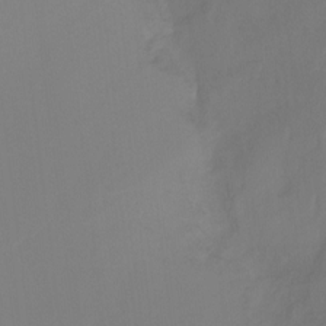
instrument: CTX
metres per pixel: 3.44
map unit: Ht
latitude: -15.6911
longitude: -42.6868
